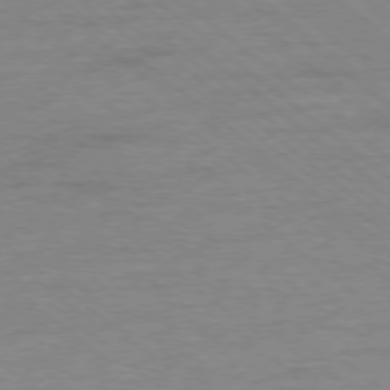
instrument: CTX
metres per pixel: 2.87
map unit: Ap
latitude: -78.0283
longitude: -83.4426
